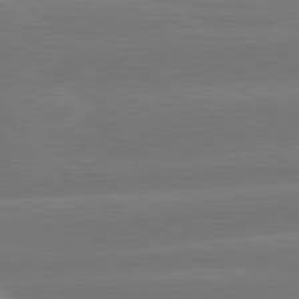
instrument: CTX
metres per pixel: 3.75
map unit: lApd
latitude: 79.9339
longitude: -150.3467
